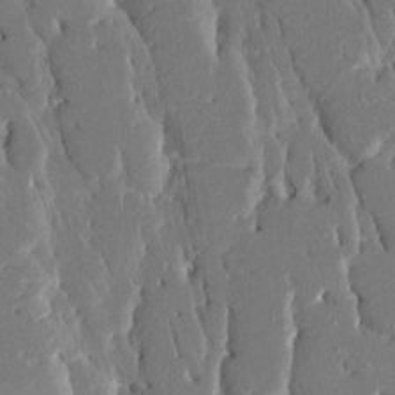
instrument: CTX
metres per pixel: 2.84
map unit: HNhu
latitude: 7.1025
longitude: -5.7450
